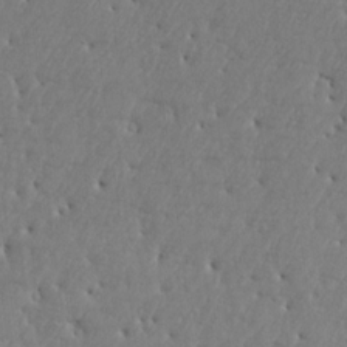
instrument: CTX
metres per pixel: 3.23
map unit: Aa
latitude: 15.6883
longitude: -141.9717
